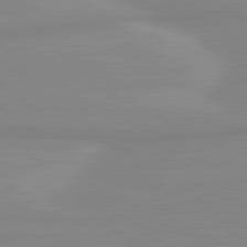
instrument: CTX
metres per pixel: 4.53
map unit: lApd
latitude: 81.4426
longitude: -172.8002
